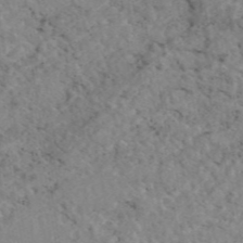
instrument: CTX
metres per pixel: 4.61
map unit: eAb
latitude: 45.0647
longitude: 115.0108
